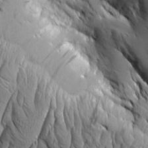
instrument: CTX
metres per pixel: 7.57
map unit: Aa
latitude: 8.0444
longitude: -129.9339
